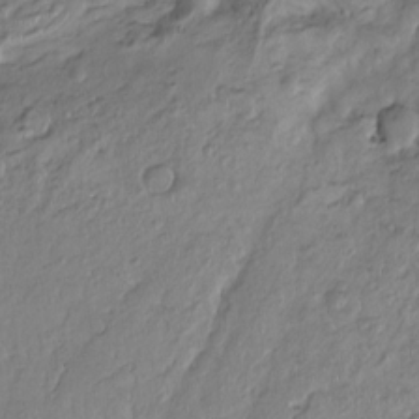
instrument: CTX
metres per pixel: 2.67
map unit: Htu
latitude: -6.0850
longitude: 154.7085
